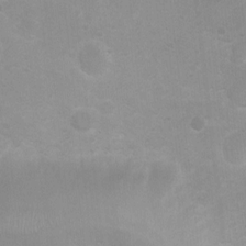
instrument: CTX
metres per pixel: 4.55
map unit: Ht
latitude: 3.2159
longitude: -25.8772
